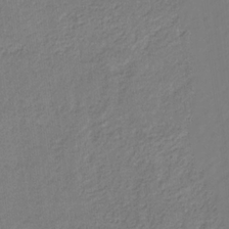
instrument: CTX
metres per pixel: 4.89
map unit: eHb
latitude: -30.2361
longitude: 64.4251
